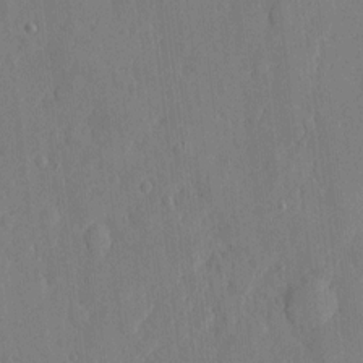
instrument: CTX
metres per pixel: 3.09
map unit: eHh
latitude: 5.4237
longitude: -72.7247
